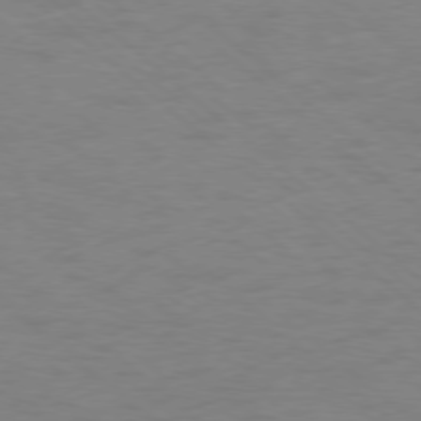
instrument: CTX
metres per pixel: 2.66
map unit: Ap
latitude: -78.5762
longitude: -68.2145
